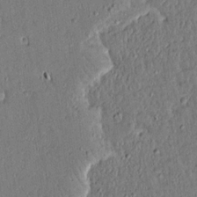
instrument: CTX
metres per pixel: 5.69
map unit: lAvf
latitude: 14.3657
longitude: -127.6127
